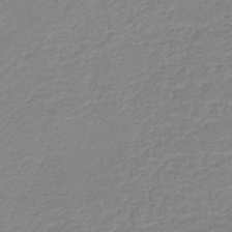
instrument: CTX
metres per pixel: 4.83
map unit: HNb
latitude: -40.1039
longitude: 50.9731
